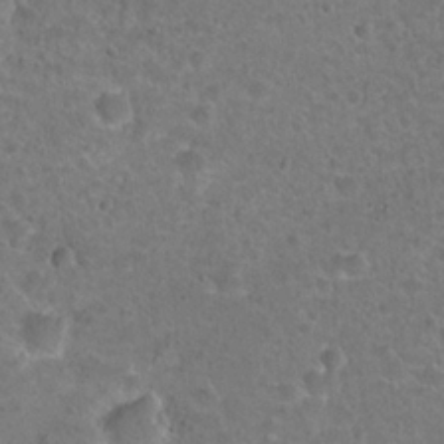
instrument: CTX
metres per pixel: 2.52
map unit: Hto
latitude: 21.7828
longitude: -48.3467
